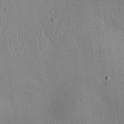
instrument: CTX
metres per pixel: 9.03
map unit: Aa
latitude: 25.5749
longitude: -135.4993
